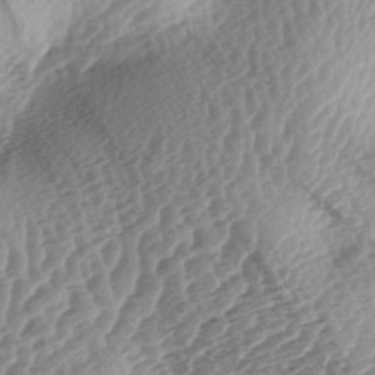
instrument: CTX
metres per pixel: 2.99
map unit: lAa
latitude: -4.0283
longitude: -126.8380
